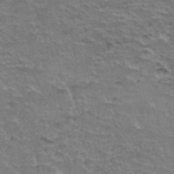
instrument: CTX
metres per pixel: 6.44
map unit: Hto
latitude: 37.6505
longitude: -43.6316
